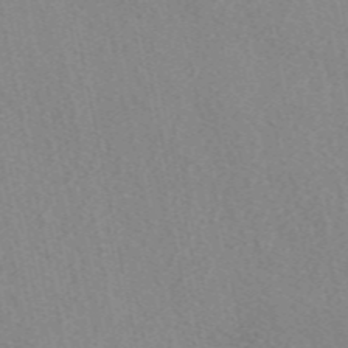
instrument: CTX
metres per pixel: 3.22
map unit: eAb
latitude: 48.8947
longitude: 106.6330
